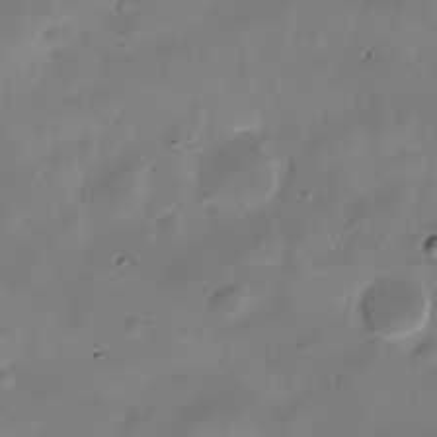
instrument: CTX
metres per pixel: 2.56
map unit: Nve
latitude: -24.6518
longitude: 105.7855
